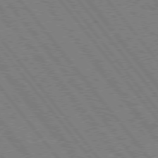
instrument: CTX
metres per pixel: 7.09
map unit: Hpe
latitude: 75.4238
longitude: -149.7828
